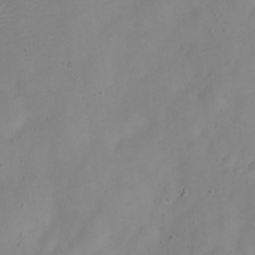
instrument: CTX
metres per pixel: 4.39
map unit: Nve
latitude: -22.4251
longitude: 106.4062
